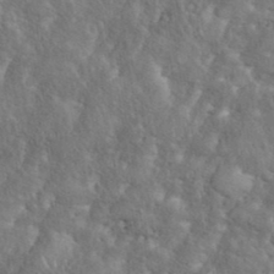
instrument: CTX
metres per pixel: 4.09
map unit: eHh
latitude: 38.4034
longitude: -57.4993
